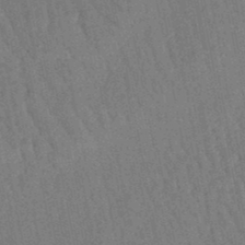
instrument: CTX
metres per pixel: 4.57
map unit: lHb
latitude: -47.4076
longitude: 77.2187
